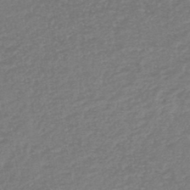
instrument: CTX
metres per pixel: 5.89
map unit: lHb
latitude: -45.7856
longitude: 60.3117
